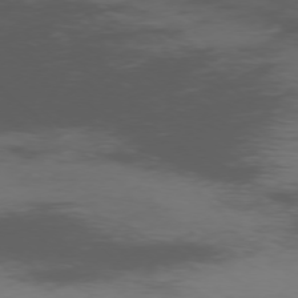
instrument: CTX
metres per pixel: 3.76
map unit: Ap
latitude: -76.9542
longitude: -67.0080
